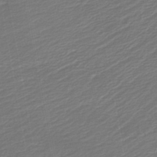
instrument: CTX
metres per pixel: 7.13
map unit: lHb
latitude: -45.3510
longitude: 60.9542
